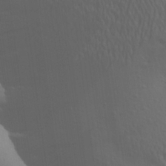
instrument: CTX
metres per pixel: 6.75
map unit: Aa
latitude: 21.6316
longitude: -146.0444
